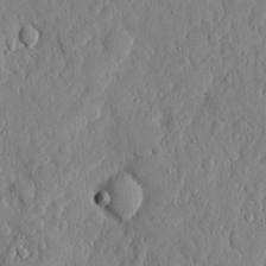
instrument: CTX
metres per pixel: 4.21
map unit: eHh
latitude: 6.3656
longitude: -72.5546
